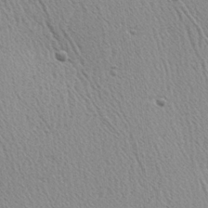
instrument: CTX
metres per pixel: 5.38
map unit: Hve
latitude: 2.6868
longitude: -124.6301
